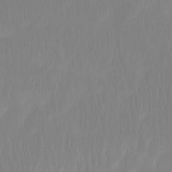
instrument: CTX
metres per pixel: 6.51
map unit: Htu
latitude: -15.0109
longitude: -46.1200
